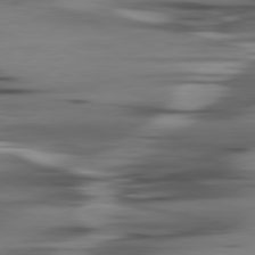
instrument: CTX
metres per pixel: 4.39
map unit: lApd
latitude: 80.1767
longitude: -121.8584
